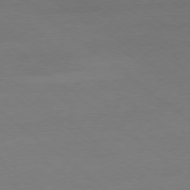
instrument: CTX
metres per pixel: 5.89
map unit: Ap
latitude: -78.8219
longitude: -56.3656
